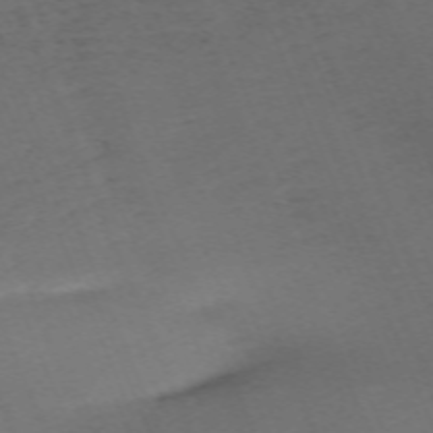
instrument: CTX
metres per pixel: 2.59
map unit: Nhu
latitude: -68.0472
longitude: 38.3118
